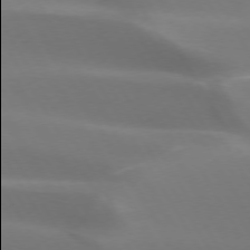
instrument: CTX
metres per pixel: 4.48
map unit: lApd
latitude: 73.2348
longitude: -49.9906
